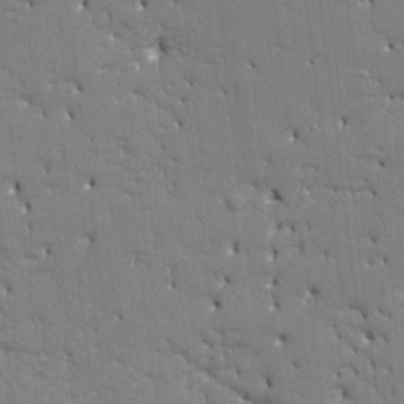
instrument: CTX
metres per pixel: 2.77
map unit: HNhu
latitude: 8.0633
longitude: -4.8758
